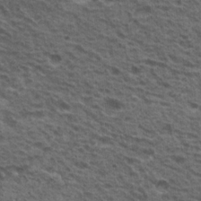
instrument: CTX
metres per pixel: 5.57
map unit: Nhu
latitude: 19.5938
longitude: -31.8584
